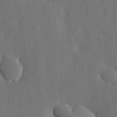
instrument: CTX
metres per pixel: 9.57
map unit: lHvf
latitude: 18.6490
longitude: -113.0458
